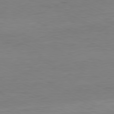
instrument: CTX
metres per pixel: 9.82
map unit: Ap
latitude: -81.2565
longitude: -76.7624
